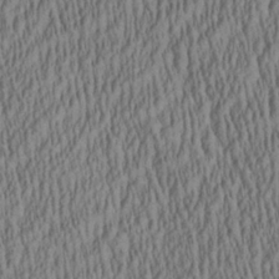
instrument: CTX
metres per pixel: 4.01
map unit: Aa
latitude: 28.6868
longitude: -137.9150
